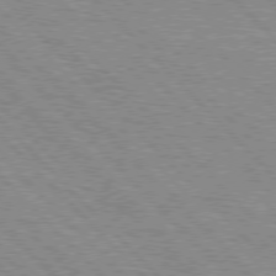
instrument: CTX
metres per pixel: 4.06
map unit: lApd
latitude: 76.6490
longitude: -73.4427
